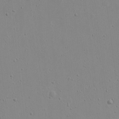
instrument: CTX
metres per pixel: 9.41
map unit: Nhu
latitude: 20.9136
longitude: -73.3671
